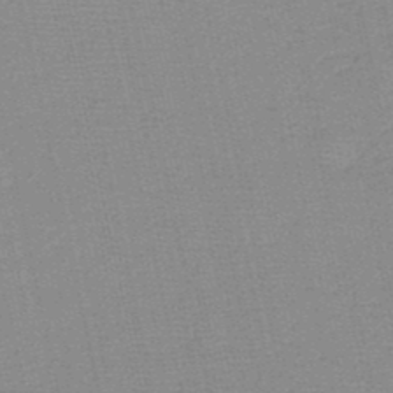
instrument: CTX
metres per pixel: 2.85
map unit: HNb
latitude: -48.1984
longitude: -41.2914
